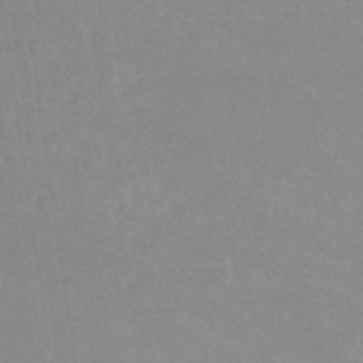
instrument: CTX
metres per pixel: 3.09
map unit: lHb
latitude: -33.6533
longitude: 69.8422
